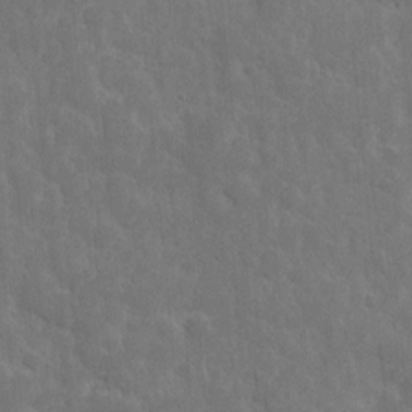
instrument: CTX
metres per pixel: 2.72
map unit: eHh
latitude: 10.9136
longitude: -72.9514
